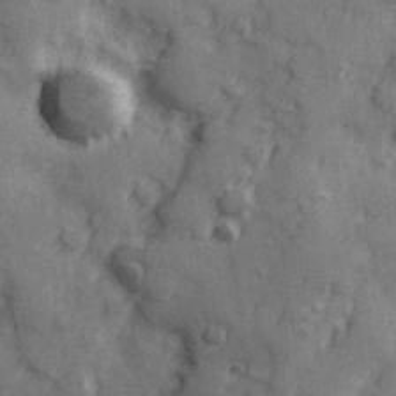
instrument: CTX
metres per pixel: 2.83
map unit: Hve
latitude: 25.3859
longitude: 147.0486
